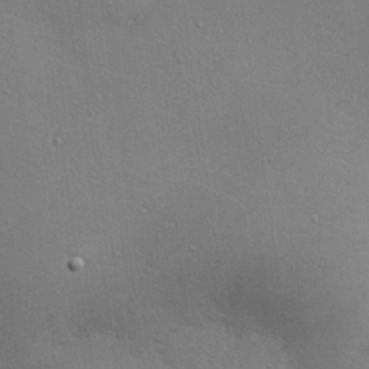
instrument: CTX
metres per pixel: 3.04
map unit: eHh
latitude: 25.1403
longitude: -90.3845
